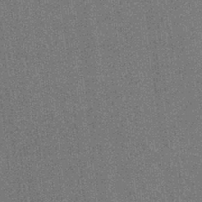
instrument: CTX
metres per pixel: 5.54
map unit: HNb
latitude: -33.5966
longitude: 54.5385
